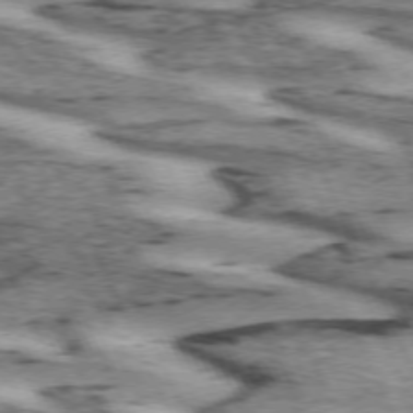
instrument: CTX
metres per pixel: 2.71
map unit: lApd
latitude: 72.4601
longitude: -54.6679
